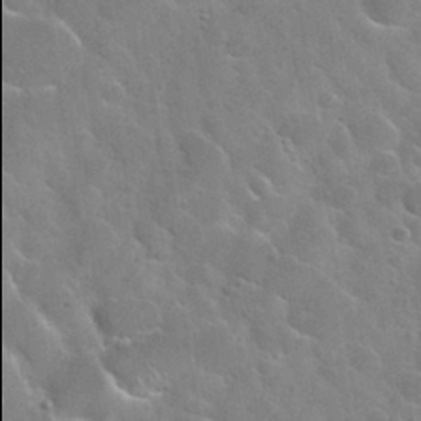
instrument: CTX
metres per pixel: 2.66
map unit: Nhu
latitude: 31.6316
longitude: -53.9906
